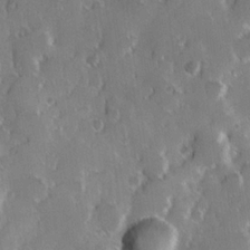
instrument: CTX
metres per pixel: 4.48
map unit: Hve
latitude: 23.8961
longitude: 146.6707
